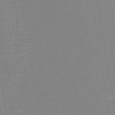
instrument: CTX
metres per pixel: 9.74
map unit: eHh
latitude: -43.4643
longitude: -32.6868
